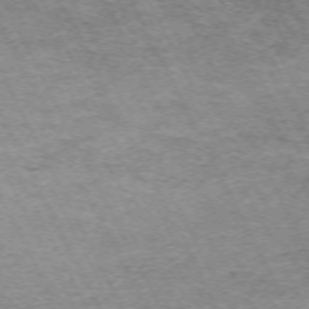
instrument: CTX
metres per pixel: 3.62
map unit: Hpe
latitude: -70.9920
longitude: 11.8422
